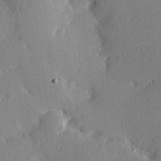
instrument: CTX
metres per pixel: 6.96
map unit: Hve
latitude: 25.8205
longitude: -93.1592
